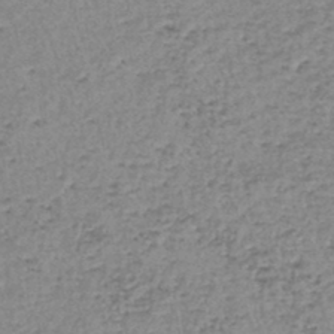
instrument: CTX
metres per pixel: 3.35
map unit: lHb
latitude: -44.3495
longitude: 58.2550
